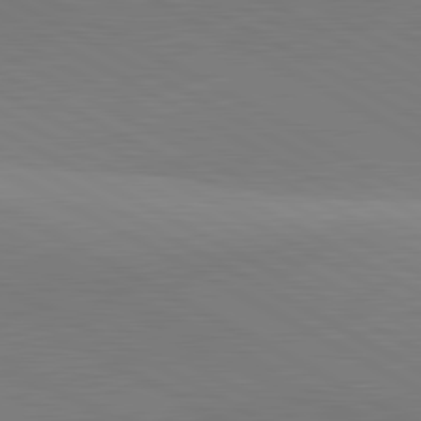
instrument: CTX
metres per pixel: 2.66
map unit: lApd
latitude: 81.8961
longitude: 135.4454
